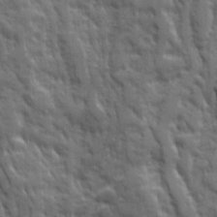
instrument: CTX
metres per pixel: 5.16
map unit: Ave
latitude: 19.6505
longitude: -133.6127
